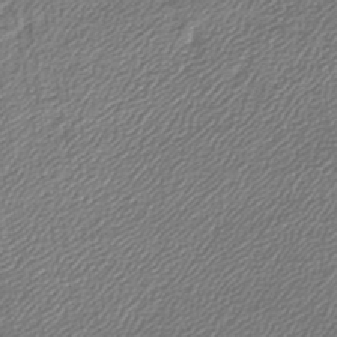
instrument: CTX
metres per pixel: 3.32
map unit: lHb
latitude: -43.8800
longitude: 61.8800
